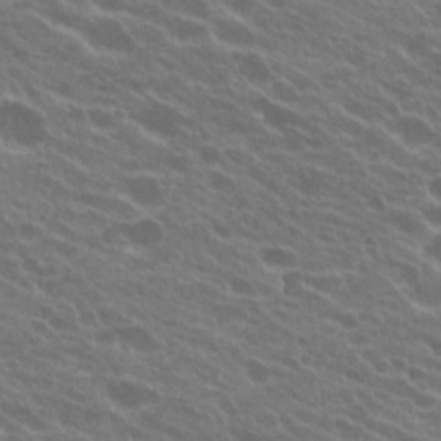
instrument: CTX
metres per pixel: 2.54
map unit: Hto
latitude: 23.9150
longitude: -37.7639
